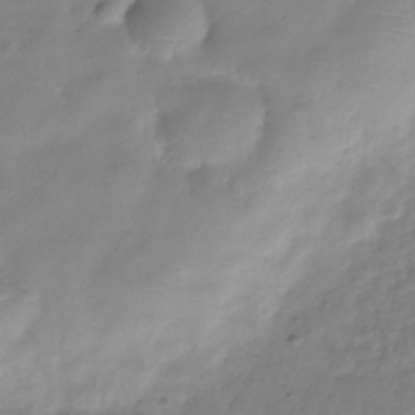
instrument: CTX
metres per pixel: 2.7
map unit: Hve
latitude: -32.3873
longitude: 90.9164
